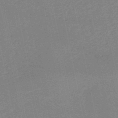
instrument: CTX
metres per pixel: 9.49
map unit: HNb
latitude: -53.1620
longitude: -40.0444
